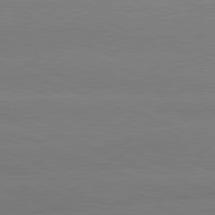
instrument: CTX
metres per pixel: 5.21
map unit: lApd
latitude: 81.0647
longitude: -131.7828
